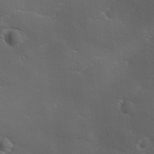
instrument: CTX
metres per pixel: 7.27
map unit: Ave
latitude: 0.7246
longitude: -114.1577
